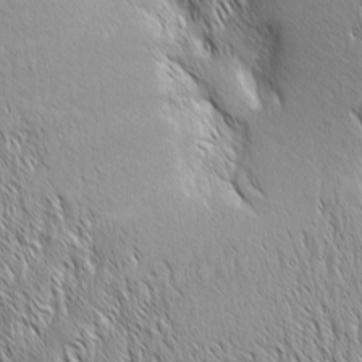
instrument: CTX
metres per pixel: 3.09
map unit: Aa
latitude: 6.5357
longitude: -129.8016
